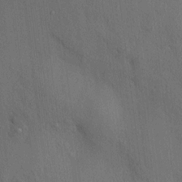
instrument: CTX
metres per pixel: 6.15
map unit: HNhu
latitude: 13.6694
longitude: 10.0094
